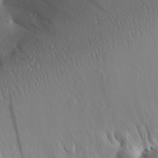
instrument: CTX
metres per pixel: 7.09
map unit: Aa
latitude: 27.9339
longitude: -144.9136
